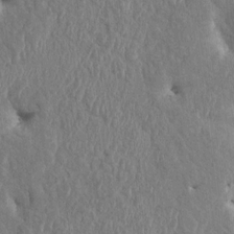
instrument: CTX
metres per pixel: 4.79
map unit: HNhu
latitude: 5.0836
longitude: -6.5924
